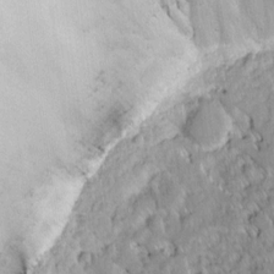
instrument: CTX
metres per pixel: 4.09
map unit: Ht
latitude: 7.1214
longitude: -76.1766
